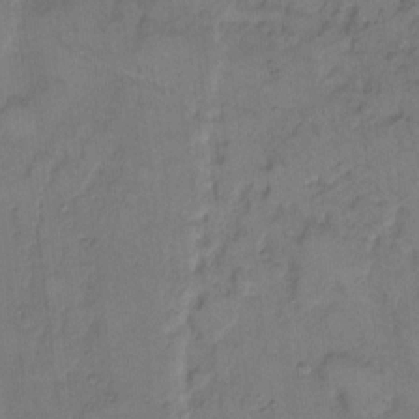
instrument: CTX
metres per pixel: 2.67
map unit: eHh
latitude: 8.9325
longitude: -62.6869
